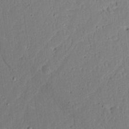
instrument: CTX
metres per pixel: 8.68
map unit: Aa
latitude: 13.5938
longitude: -139.7261
